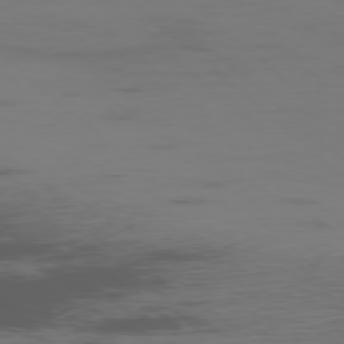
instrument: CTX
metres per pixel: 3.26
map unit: Ap
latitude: -77.0109
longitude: -67.2725
